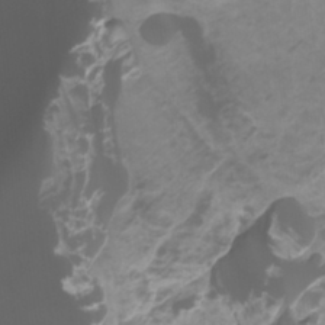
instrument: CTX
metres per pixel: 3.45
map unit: Htu
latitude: -11.2565
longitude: -74.6113
